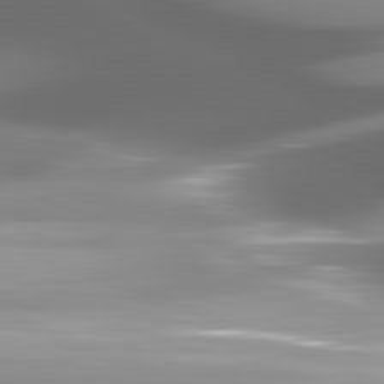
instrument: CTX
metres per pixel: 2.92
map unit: lApd
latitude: 82.1577
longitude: -147.5749
